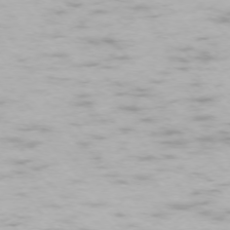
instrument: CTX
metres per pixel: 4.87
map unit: Ap
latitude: -74.5007
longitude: -74.2900
